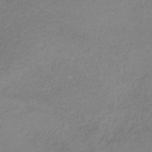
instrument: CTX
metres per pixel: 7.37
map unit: HNb
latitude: -34.0094
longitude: 53.5021
